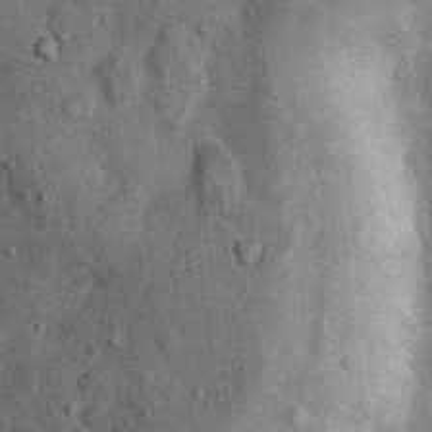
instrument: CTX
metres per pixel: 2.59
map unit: Nhu
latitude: 6.3467
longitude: -23.9528
